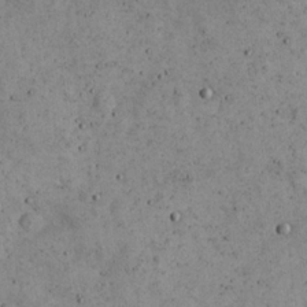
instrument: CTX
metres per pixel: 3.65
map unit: eHh
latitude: 21.8773
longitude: -65.3671
